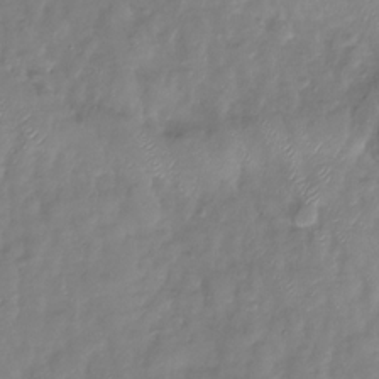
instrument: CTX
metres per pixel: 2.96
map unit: Nhu
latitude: -28.3495
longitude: -58.9892
